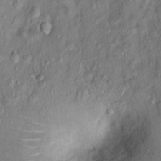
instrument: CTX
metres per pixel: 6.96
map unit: Nhu
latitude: 0.7246
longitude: -14.9136
